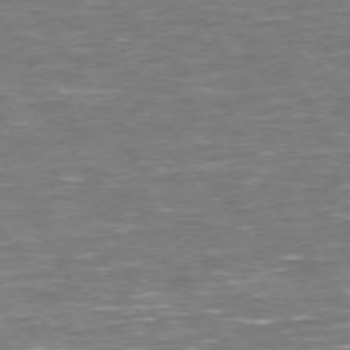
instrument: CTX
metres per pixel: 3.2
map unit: Hpe
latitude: 73.7639
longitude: -125.0647
